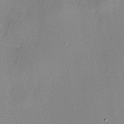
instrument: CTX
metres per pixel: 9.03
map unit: HNhu
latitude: 7.8394
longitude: 12.5007
